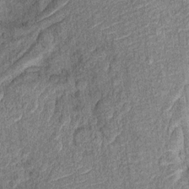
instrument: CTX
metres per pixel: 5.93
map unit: Hto
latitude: 10.3467
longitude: -37.3481
